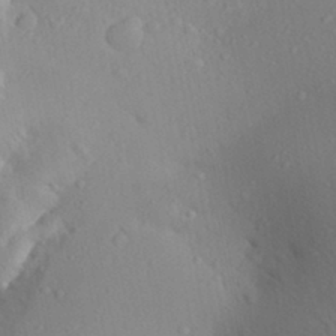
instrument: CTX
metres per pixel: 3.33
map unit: Aa
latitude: 27.4615
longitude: -147.3671
